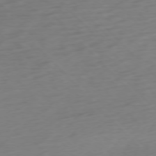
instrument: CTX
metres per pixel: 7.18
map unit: Ap
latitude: -76.4440
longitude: -78.5546
